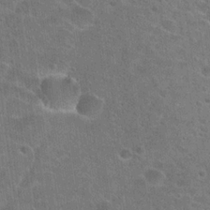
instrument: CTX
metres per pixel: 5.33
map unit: Hto
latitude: 22.3089
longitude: -43.3860
